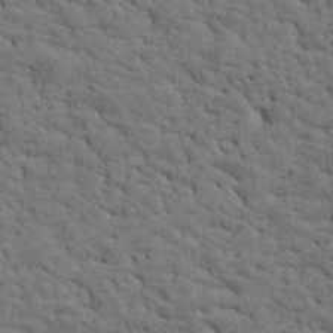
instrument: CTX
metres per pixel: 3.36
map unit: Htu
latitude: -3.3131
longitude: 175.2187
